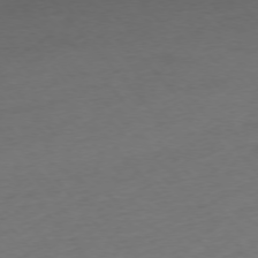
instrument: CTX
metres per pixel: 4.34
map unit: Ap
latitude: -76.1984
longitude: -72.1767
